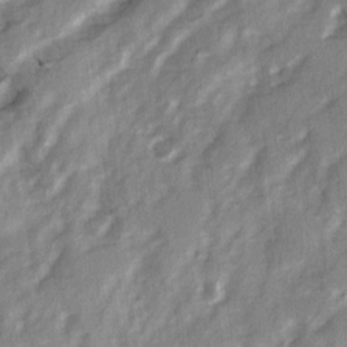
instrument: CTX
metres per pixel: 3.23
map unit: Ave
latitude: 2.2522
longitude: -110.5357
